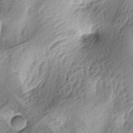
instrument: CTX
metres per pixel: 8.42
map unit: lAa
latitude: -4.2550
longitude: -125.0836
